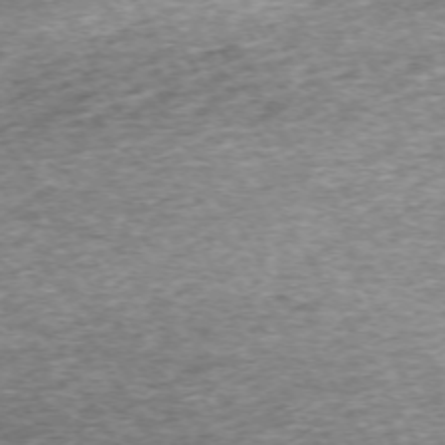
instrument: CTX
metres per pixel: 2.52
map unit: Hpe
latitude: -71.0864
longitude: 13.6344
